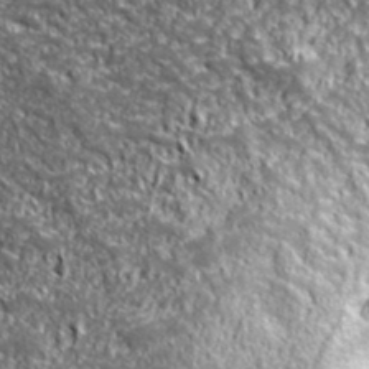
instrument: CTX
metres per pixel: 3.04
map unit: ANa
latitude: 39.7638
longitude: -90.8947
